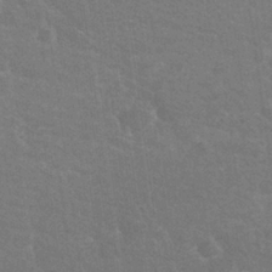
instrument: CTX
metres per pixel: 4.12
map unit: Nhu
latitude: 25.2537
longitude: -51.7449
